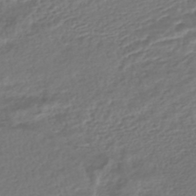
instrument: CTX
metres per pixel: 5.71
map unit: HNhu
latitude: -46.2172
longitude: 102.8786
